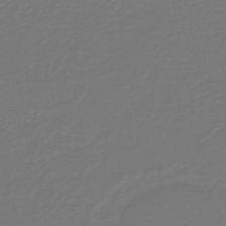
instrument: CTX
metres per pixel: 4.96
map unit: HNb
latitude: -46.9919
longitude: 54.2929
